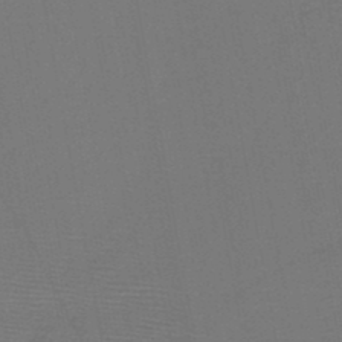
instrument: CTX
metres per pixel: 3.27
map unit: HNb
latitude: -47.3131
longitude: -40.4978
